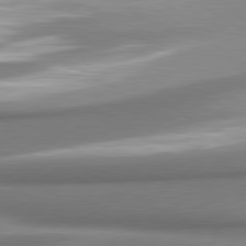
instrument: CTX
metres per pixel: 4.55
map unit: lApd
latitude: 80.6113
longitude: 179.8611
